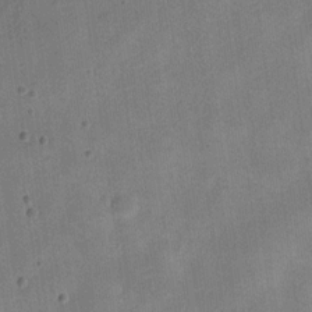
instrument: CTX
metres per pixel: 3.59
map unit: Nve
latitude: -24.5763
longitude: 106.5763
